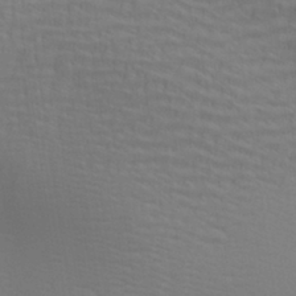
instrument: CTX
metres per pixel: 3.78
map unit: Aa
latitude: 28.3278
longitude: -139.5182
